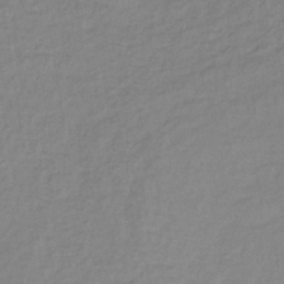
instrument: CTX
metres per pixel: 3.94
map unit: lHb
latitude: -37.2942
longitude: 70.5952
